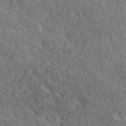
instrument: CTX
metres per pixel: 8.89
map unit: lHvf
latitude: 42.2523
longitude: -88.6113
